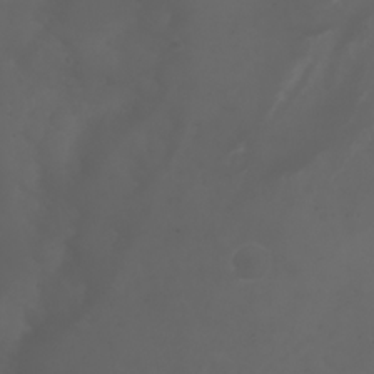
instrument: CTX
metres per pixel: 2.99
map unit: Nhu
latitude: 22.4601
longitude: -64.5924
